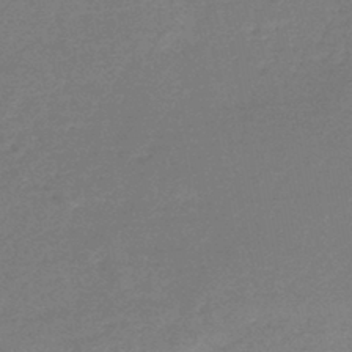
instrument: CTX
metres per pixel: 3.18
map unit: lHb
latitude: -45.1620
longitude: 63.2754
